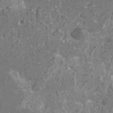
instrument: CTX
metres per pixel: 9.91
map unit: HNhu
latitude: 1.1403
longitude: 6.7085
